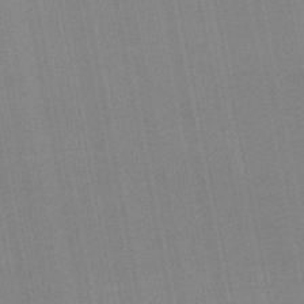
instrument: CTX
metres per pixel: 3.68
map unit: lHb
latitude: -48.3873
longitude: 68.6140
